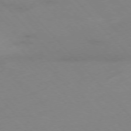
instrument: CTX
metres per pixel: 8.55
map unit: Hpe
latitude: -76.6330
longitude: -19.3292
